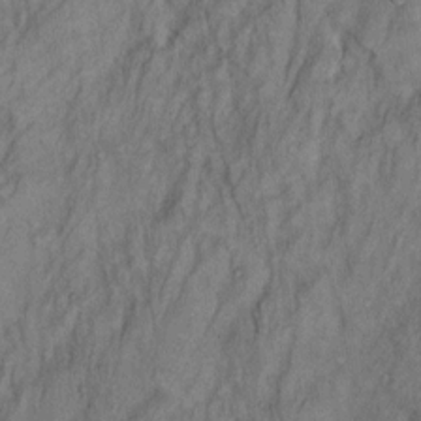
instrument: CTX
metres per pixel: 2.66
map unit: Hto
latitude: 9.3671
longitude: -59.1214
